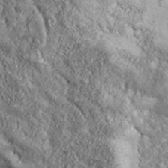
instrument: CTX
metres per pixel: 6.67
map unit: ANa
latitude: 43.2159
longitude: -88.0822
